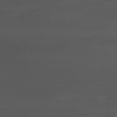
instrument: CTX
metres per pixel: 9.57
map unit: Nhu
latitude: -8.1039
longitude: -83.6127
